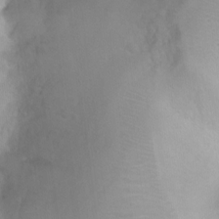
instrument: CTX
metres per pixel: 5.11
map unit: Nhu
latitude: 3.6505
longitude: -24.7624
